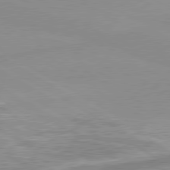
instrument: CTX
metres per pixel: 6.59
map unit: lApd
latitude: 80.1956
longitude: -176.2333
